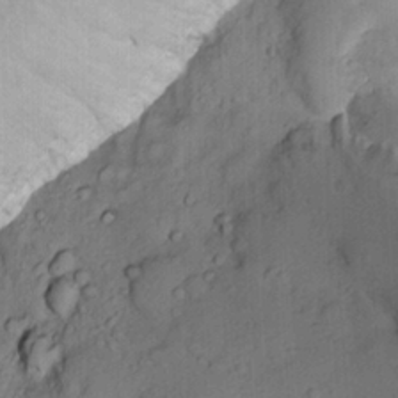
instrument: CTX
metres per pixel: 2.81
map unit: Hto
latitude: 12.6491
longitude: -38.4979
